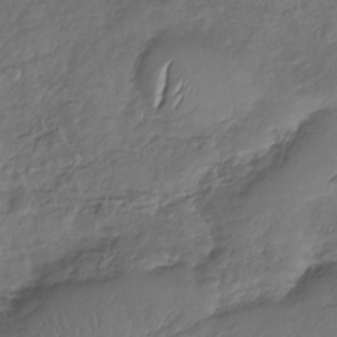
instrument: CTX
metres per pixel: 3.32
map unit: Nhu
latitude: -30.9919
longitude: -61.5749
